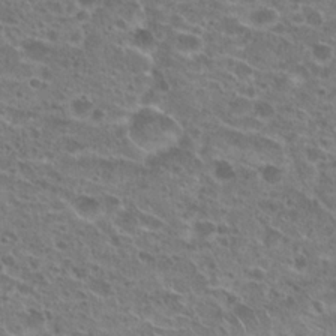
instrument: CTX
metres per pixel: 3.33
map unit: Hto
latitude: 21.7261
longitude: -41.4048
